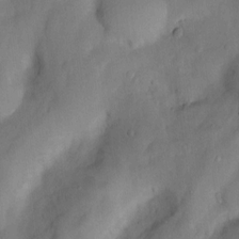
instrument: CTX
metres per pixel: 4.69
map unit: Nhu
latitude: 5.5371
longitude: -24.1577
